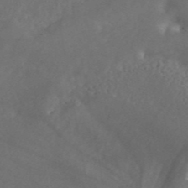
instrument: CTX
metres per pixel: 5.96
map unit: ANa
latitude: 45.2159
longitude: 28.4062
